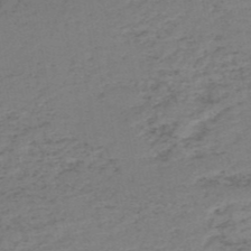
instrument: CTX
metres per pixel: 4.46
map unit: HNb
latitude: -51.8422
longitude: -52.8947
